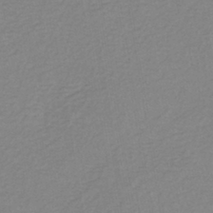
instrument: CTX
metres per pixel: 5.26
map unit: lHb
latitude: -41.2187
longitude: 64.3118
